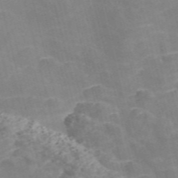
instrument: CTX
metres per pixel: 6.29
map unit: Nve
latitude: -57.2943
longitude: 54.8408
